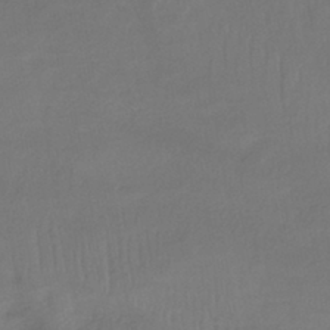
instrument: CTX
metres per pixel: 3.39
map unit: HNhu
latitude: -43.8233
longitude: 102.9920
